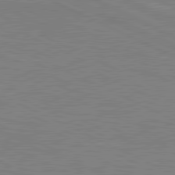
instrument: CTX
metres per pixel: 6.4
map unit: lApd
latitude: 80.9892
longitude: -170.2333
